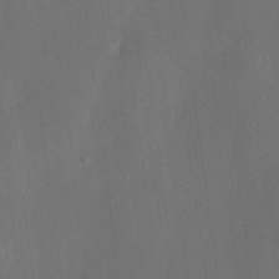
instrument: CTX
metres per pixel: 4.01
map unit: eHh
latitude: 18.8569
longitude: -66.0633
